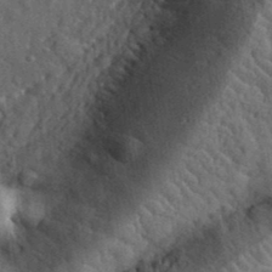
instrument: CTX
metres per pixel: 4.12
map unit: eHh
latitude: 36.1011
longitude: -80.3089
